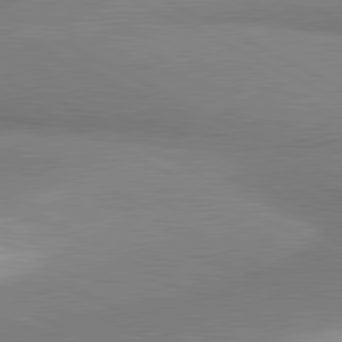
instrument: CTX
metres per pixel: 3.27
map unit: lApd
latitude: 81.2537
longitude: 163.1431
